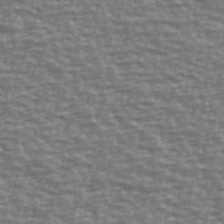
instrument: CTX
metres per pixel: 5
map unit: Ave
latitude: 40.4978
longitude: -113.7638
